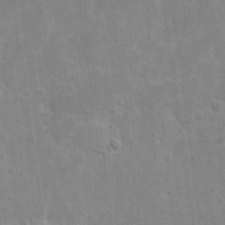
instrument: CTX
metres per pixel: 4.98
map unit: eHh
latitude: 8.4601
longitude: -72.7058
